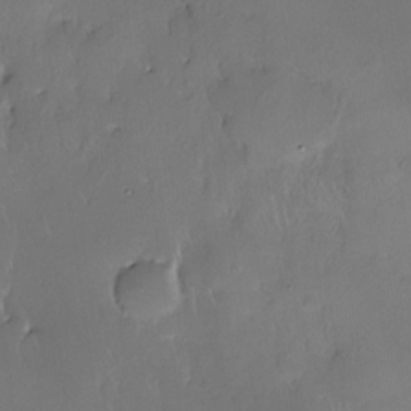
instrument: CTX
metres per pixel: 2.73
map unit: Nhe
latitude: -27.1242
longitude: -110.4601
